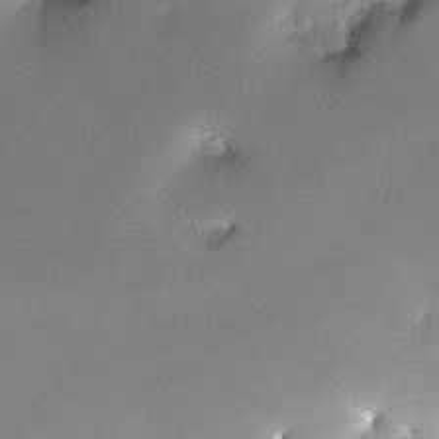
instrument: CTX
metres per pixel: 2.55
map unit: Nhe
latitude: -32.7841
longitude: -117.7828
